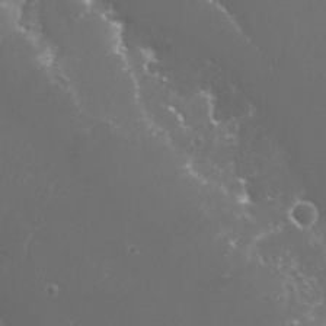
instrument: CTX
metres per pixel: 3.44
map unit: Nhu
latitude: 25.8394
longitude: -60.1578
